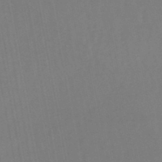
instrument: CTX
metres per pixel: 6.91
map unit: lHb
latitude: -47.2565
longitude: 75.0676
